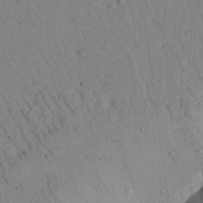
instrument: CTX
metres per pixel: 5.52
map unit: Aa
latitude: 23.2726
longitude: -148.0822
